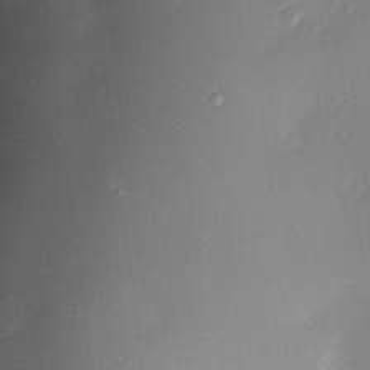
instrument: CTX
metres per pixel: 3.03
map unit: Nve
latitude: -7.3887
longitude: 174.3873
